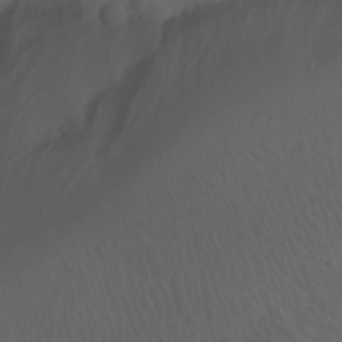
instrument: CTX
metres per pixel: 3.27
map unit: Aa
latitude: -7.5777
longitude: -80.6679
